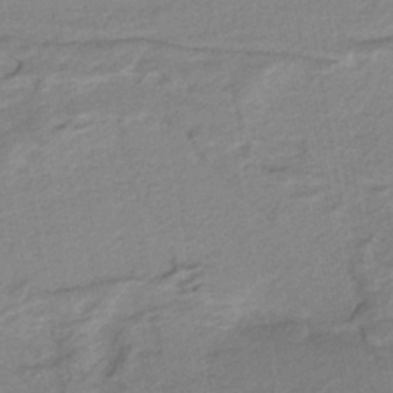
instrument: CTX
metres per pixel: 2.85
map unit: HNb
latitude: -41.5966
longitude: 51.6155
